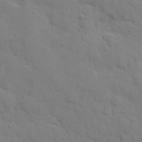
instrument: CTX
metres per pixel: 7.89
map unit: Hve
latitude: 24.4790
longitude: 148.3873
